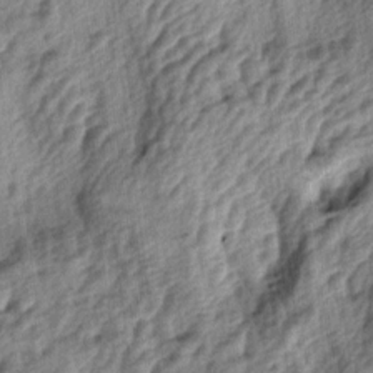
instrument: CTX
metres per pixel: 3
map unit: lAa
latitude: -5.3509
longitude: -124.1200
